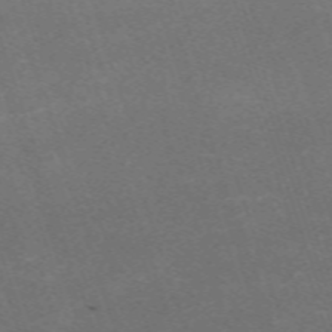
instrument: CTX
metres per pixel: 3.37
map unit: eHh
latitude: -64.6330
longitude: 50.0472
